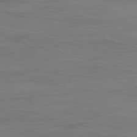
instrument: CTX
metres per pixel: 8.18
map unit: Ap
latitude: -79.4076
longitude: -70.6679
